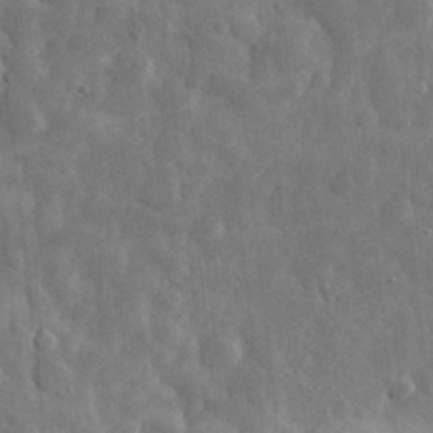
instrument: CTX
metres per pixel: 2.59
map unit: eHh
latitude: 33.1214
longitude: -69.4993
